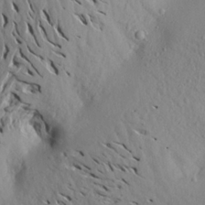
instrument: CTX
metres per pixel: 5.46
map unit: Aa
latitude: 20.4790
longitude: -148.4223
